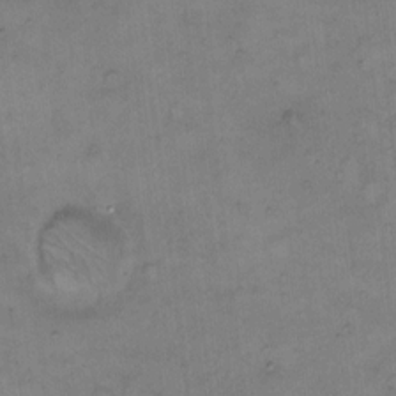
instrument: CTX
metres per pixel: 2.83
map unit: Hto
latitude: 8.1389
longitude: -60.6679
